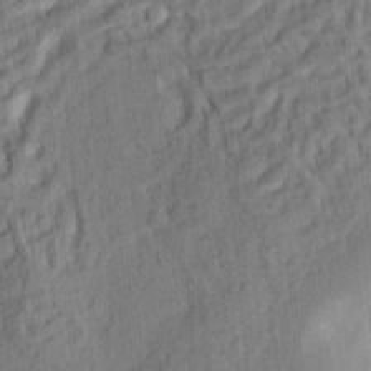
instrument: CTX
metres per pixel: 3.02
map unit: Ht
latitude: 8.1389
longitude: -76.0633
